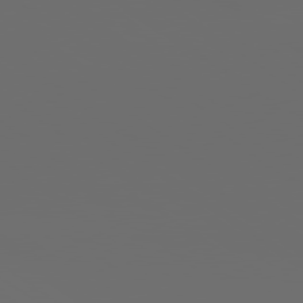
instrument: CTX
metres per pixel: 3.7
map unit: lApd
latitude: 79.7072
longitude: 164.3496
